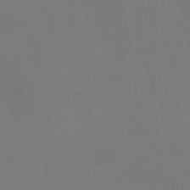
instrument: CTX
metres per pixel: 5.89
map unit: lHb
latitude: -38.5196
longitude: 74.6708
